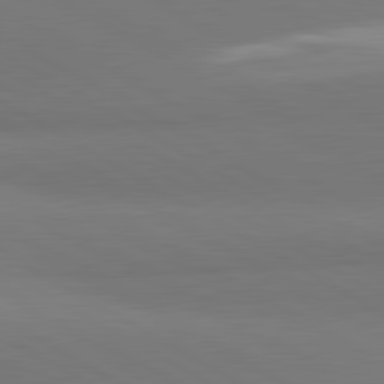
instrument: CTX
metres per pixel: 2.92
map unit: lApd
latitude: 81.3293
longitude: 160.0094
